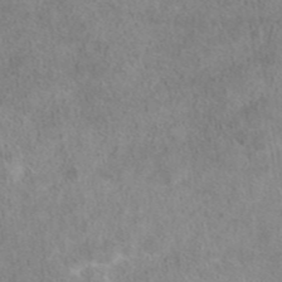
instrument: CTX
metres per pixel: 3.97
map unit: eAb
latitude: 44.6112
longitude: 108.5385
